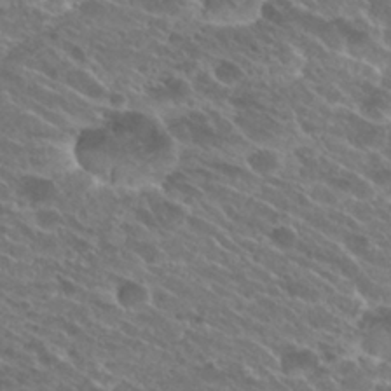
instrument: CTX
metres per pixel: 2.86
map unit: Hto
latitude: 25.6316
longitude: -40.1010
